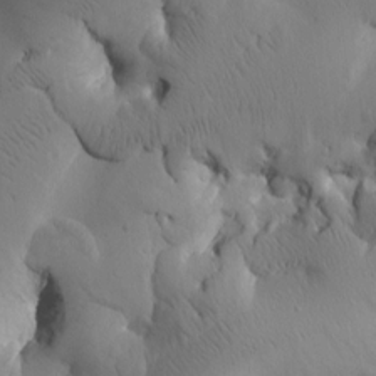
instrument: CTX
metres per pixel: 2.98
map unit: Htu
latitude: 1.2726
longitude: 175.1620
